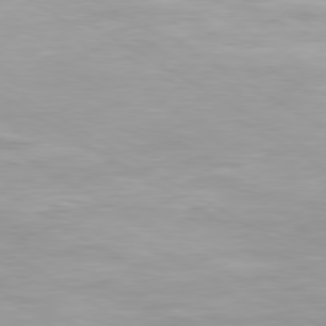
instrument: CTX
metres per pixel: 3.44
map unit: Ap
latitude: -80.1795
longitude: -60.5545
